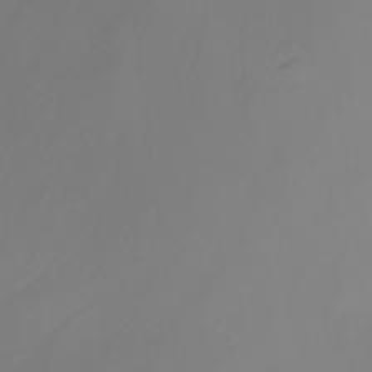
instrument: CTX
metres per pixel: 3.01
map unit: Ht
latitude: -3.3131
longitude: -61.9339
